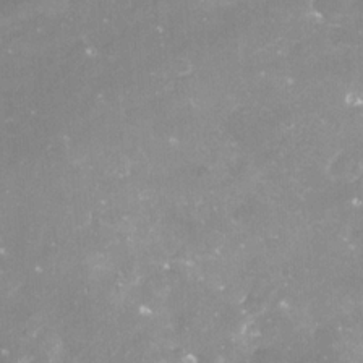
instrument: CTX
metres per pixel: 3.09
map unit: Nve
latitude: -18.1417
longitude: -59.0270
